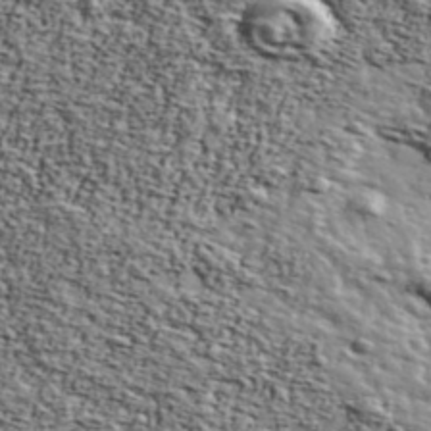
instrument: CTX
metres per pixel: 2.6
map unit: Ave
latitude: 41.9717
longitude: -110.2145
